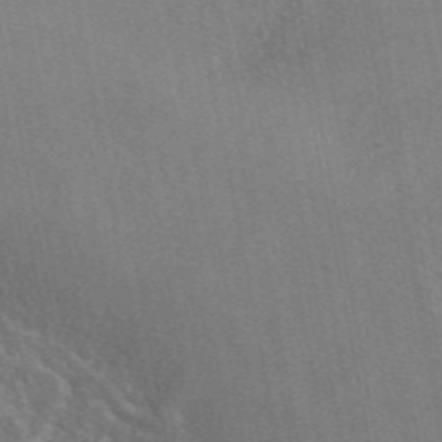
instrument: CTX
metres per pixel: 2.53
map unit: eAb
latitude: 46.8569
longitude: 114.3306
